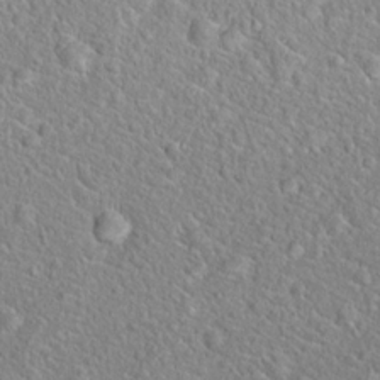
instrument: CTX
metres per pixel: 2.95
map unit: Hto
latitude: 19.8394
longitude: -44.5923
